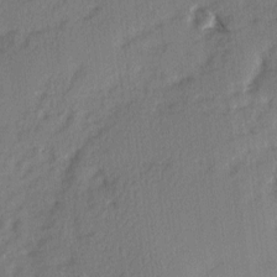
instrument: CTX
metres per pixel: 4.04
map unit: Ave
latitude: 2.4790
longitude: -110.4979
